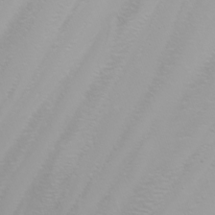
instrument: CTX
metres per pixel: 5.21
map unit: Nhu
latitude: -6.4818
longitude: -84.9703
